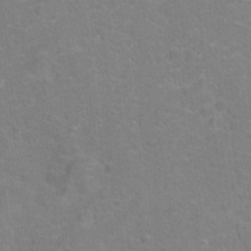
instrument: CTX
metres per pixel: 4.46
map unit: Hto
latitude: 15.0837
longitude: -41.6127
